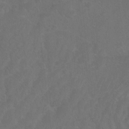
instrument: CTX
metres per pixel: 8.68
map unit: Htu
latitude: -10.6896
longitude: -73.4993
